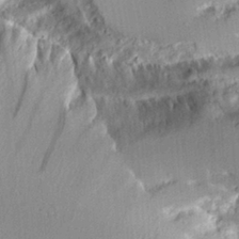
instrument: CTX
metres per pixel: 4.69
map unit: Aa
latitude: 11.7072
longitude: -126.1956
